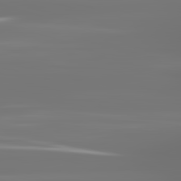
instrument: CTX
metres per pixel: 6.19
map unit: lApd
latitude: 83.4615
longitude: -129.9717
